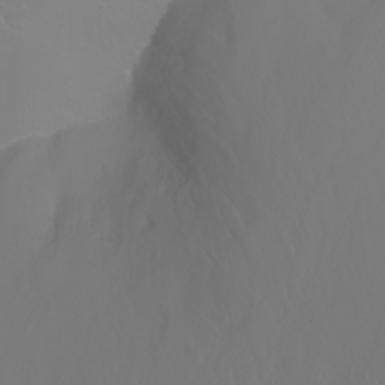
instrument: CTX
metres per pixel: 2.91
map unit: Nhu
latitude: -9.4832
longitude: -70.6301
